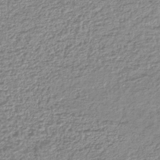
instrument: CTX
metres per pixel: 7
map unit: lHb
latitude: -41.5210
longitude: 72.1228
